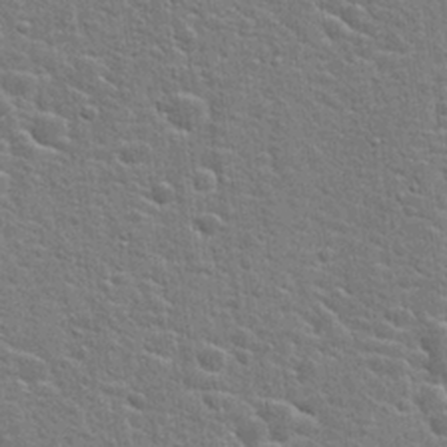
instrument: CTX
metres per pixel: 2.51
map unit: Hto
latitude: 22.5357
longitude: -44.1955
